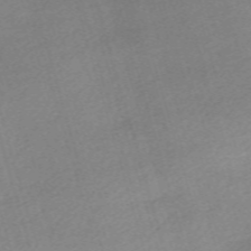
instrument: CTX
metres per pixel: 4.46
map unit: eHh
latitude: -61.5777
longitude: 53.3320
